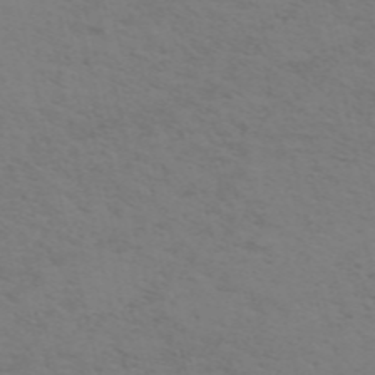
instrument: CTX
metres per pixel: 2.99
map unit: ANa
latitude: 51.0647
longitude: -70.8191
